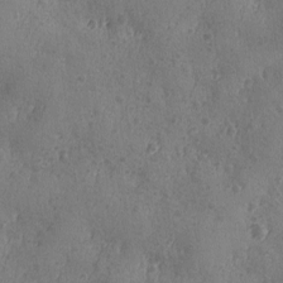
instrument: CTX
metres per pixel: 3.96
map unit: Ave
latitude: -8.9542
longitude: -118.6490
